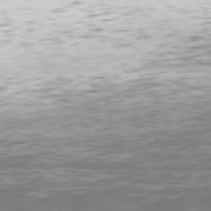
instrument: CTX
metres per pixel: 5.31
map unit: Hpe
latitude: 75.9717
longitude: -132.4601
